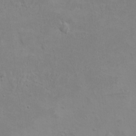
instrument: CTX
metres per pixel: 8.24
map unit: eHh
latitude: -3.4076
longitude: -74.6868
